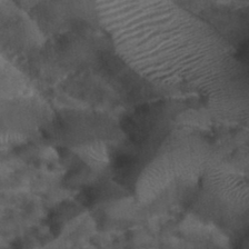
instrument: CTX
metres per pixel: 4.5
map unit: Hto
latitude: 35.5182
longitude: -50.9702
